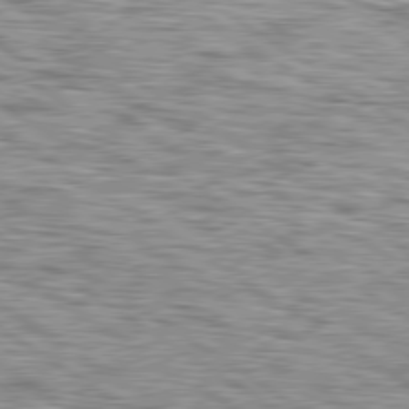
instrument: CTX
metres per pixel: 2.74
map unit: lApd
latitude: 79.5182
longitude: -49.8394
